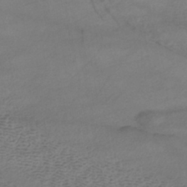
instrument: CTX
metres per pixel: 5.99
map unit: HNhu
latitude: -40.4818
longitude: 99.4643
